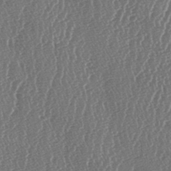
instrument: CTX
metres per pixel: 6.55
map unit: lAa
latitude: -6.8597
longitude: -129.7827
